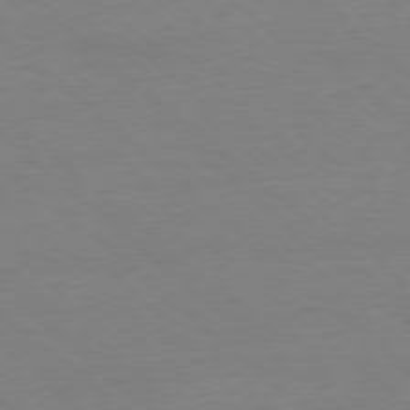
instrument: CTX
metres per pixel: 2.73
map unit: Hpe
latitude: -78.4251
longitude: -20.6113
